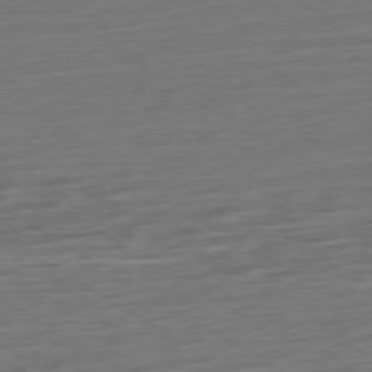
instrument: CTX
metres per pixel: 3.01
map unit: Ap
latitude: -79.8989
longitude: -54.1767
